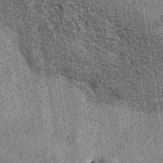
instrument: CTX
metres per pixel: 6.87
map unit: eAb
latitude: 37.2915
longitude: 107.4265
